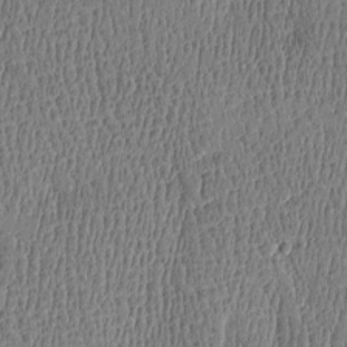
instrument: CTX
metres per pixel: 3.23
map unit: Htu
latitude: -4.8219
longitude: 175.5399
